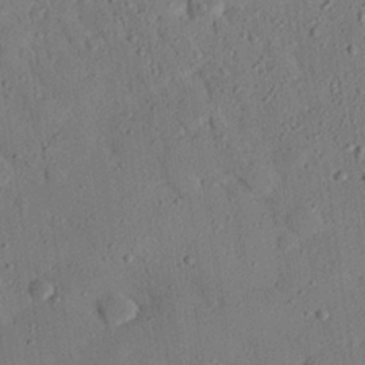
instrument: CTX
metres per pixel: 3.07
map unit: eHh
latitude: 26.1200
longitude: -79.3671
